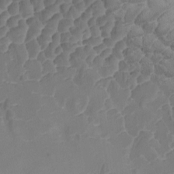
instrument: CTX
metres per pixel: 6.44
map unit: Ave
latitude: -8.1795
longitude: -122.3656
